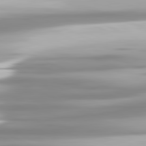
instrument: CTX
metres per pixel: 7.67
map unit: lApd
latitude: 81.5371
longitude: -139.8205
